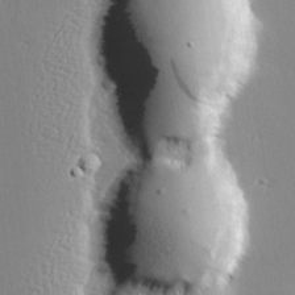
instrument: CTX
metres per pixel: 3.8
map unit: lAvf
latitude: 26.8758
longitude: -109.0458
